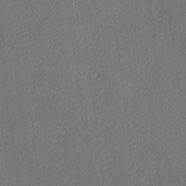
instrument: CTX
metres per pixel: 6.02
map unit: lAa
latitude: -10.0472
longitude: -127.4616
